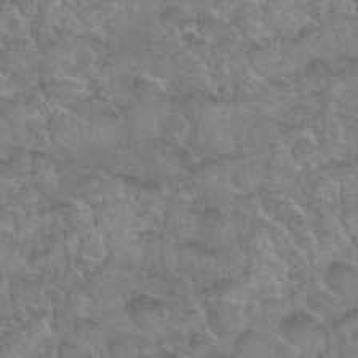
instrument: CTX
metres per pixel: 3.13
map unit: Nhu
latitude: 31.6127
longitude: -51.7449
